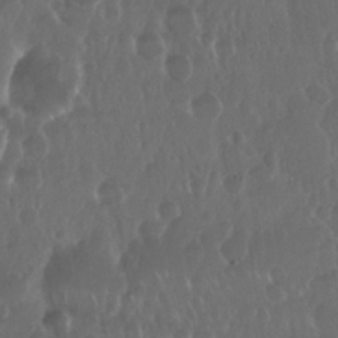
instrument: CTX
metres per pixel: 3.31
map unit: Nhu
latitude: 29.0458
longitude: -57.0458
